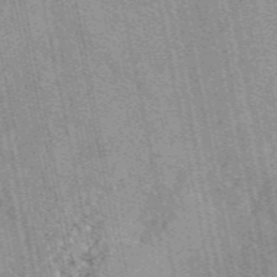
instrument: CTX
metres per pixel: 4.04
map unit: eAb
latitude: 49.8205
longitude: 114.9164
